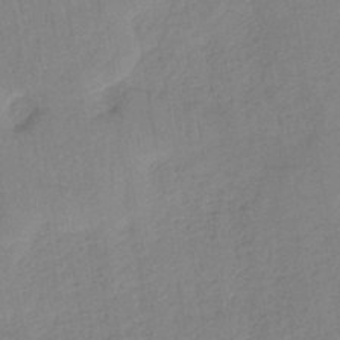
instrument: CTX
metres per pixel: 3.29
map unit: lHb
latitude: -40.5196
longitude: 67.7666
